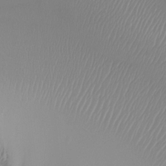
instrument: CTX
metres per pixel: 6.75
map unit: Ht
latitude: -16.4440
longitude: -46.4979
